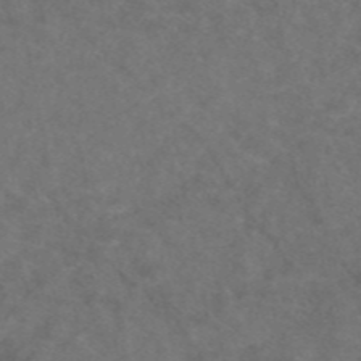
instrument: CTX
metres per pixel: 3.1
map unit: eAb
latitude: 47.4805
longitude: 109.8044
